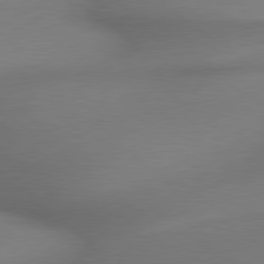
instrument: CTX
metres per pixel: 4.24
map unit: lApd
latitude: 79.4805
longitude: -172.5923
